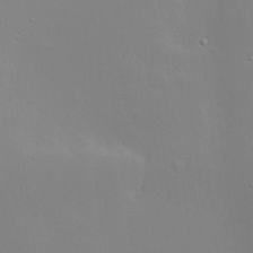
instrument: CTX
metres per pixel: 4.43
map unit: Hve
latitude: 17.5938
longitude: 150.1984
